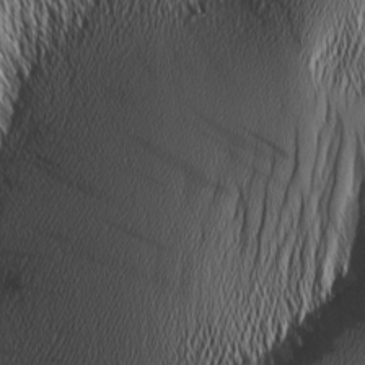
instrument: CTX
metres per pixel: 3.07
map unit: Nhu
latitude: -4.8219
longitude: -152.0444
